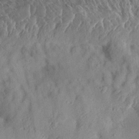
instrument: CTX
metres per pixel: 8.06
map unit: Aa
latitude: 13.1214
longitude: -140.2711
